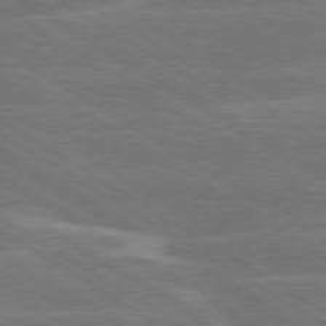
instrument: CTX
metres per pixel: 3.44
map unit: lApd
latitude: 79.8773
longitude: -131.2726
